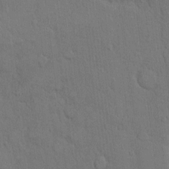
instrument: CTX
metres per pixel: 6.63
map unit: Hto
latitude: 8.3278
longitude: -60.9324
